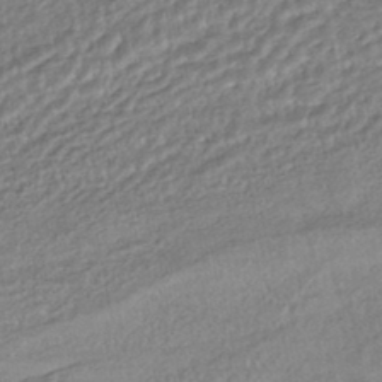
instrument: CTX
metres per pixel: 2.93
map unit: HNhu
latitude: -44.3306
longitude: 103.9367
